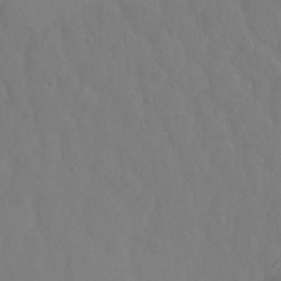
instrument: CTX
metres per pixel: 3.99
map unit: Ht
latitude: -1.4455
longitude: -33.5938
